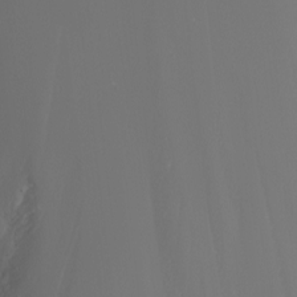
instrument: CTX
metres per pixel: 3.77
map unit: Nhu
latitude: -7.7477
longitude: -91.1970
